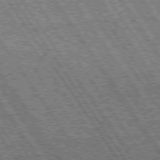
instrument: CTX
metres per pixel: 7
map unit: Hpe
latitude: 74.7624
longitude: -153.6127
